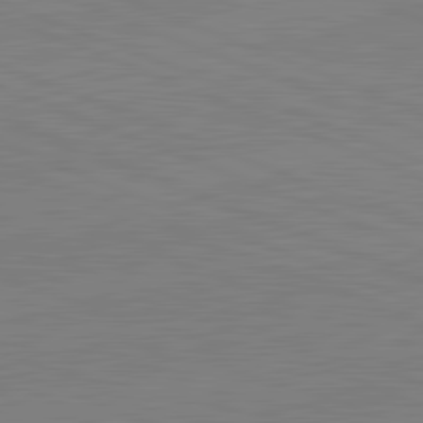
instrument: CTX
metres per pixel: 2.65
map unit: lApd
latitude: 82.1577
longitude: -156.9891
